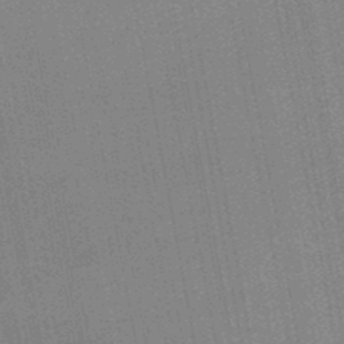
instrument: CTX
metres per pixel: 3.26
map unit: lHb
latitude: -47.6155
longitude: 66.8408
